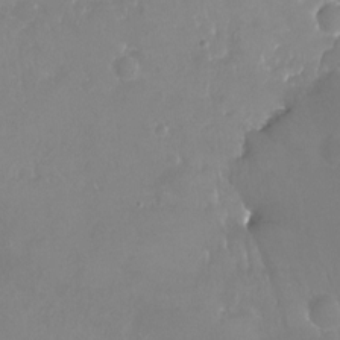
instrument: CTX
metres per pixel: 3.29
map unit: Nhu
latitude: -21.1242
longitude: -58.2334
